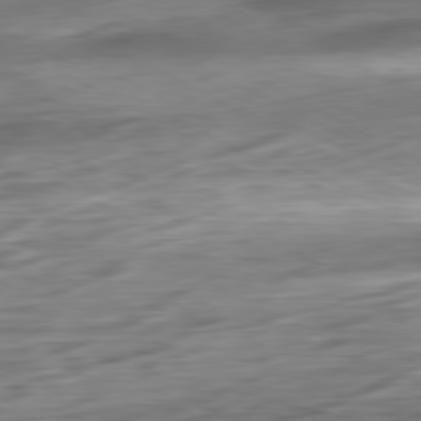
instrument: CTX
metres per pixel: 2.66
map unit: Ap
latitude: -81.5210
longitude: -67.2537
